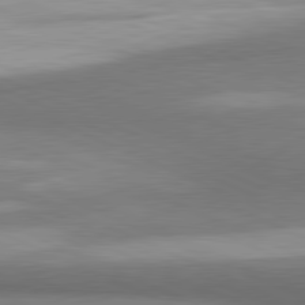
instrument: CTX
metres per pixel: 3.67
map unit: lApd
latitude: 81.3859
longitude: 160.8786
